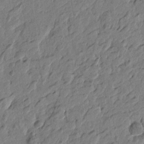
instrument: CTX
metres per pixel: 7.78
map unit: Htu
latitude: -2.6329
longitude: 179.9556
